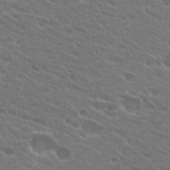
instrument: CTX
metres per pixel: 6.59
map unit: Hto
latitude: 24.6112
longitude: -38.0255
